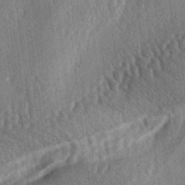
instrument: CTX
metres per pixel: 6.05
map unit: lAa
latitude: -5.0864
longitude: -126.1389
